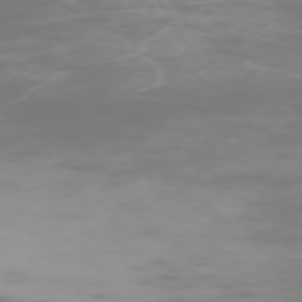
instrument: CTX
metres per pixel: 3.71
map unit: Hpe
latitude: -73.7288
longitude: 4.0283
